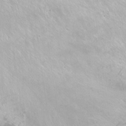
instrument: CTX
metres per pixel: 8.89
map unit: Nhu
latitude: -6.6518
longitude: -47.4049
